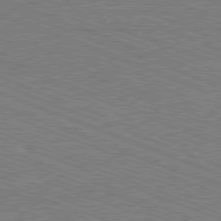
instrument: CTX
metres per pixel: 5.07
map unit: Ap
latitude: -81.3510
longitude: -74.8569
